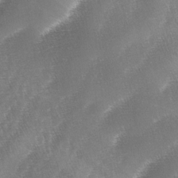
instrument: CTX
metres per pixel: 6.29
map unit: lAa
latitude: -4.7274
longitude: -128.9514
